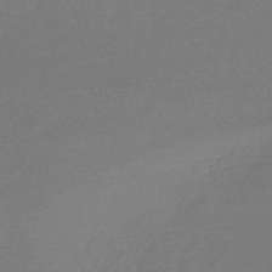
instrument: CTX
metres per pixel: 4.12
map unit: lHb
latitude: -47.7666
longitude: 60.1417
